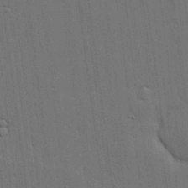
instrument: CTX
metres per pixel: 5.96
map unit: lHvf
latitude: 19.2537
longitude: -113.8961
